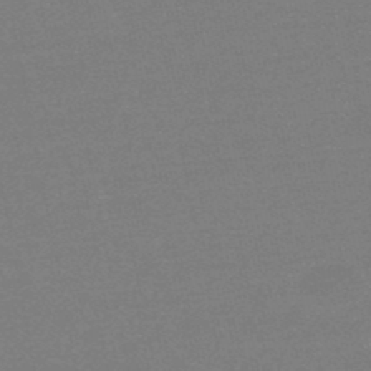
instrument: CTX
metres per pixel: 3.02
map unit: eHb
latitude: -48.3307
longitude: 88.0661
